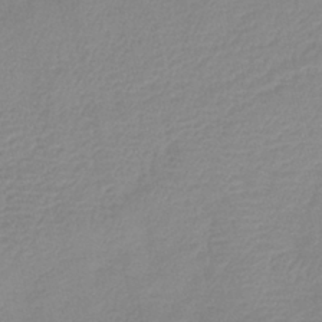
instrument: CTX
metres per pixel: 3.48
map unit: lHb
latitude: -41.0675
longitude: 76.3306
